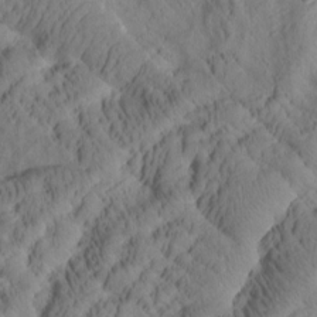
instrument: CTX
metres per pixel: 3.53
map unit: Htu
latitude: 1.4993
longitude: 176.1984
